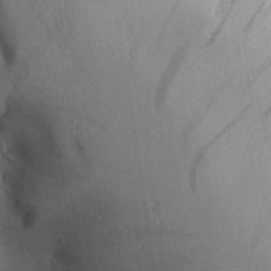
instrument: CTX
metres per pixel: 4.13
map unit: Aa
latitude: 29.0080
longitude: -131.2159
